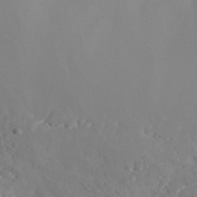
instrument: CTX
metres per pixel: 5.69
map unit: ANa
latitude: 41.1214
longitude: 54.4818
